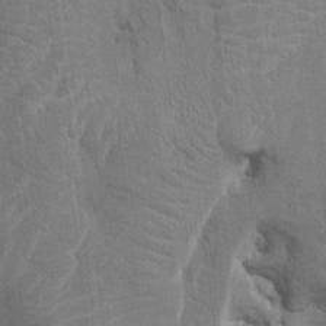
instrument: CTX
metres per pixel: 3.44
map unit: HNhu
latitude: 8.2145
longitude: -5.6694
